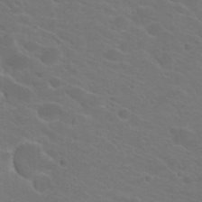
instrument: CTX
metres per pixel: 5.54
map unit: Hto
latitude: 23.2537
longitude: -36.5924
